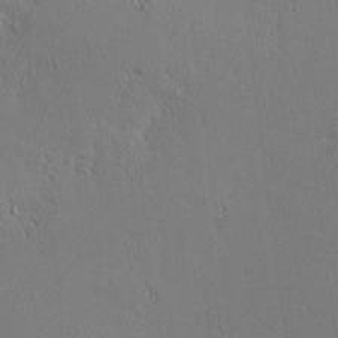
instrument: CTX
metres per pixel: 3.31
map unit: Nhu
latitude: 1.7071
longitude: -78.3279
